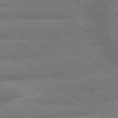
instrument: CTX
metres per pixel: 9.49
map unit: lApd
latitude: 79.7450
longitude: -164.4601
